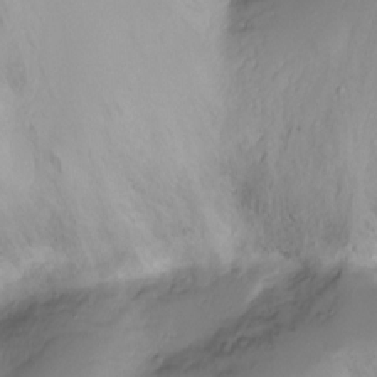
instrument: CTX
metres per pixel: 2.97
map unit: Ht
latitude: -16.5007
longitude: -44.8002
